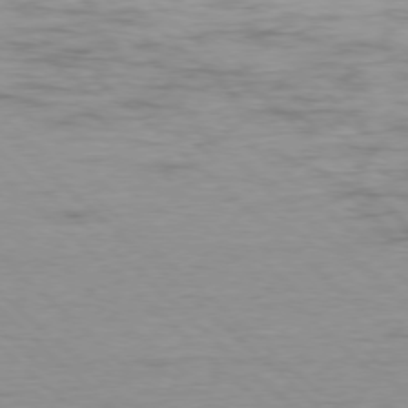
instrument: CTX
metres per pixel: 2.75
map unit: Ap
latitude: -77.3699
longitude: -93.7449
